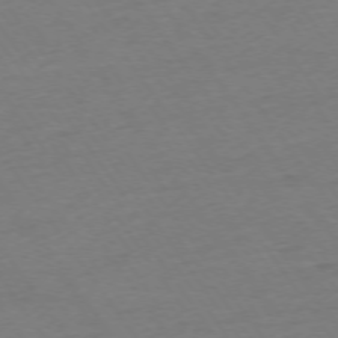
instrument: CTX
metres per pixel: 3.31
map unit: Ap
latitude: -74.8030
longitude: -81.1025
